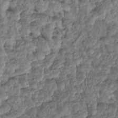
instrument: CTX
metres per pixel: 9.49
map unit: HNhu
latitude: -24.9353
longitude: 50.5574
